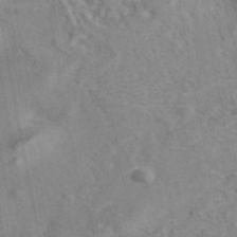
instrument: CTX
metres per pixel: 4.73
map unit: eAb
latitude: 43.0081
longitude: 108.6329
